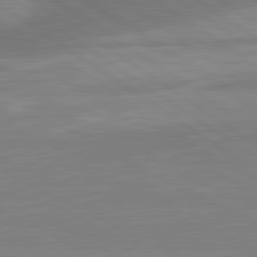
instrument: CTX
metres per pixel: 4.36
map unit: lApd
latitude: 81.4615
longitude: -176.3845
